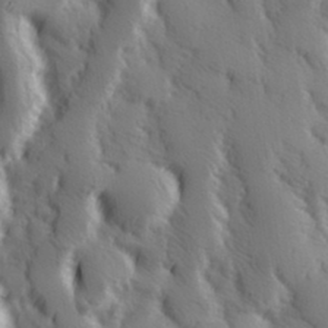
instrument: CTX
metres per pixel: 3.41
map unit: Hve
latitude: 32.9703
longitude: 149.8423
